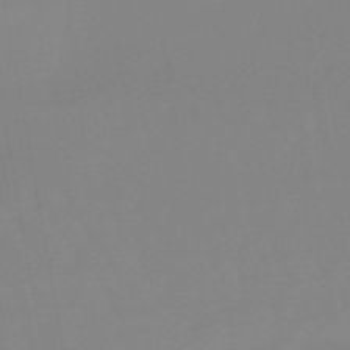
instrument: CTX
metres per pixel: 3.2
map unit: eHb
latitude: -50.1039
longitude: 74.1795
